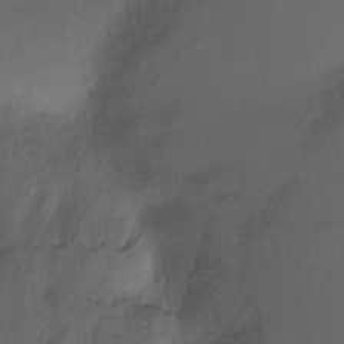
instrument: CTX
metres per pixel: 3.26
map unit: Ht
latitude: -6.2172
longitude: -37.3104
